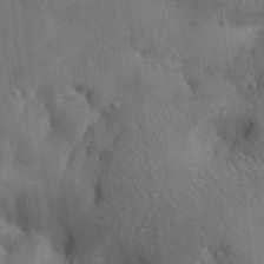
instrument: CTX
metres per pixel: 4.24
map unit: lAa
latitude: 21.0459
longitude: -138.4979
